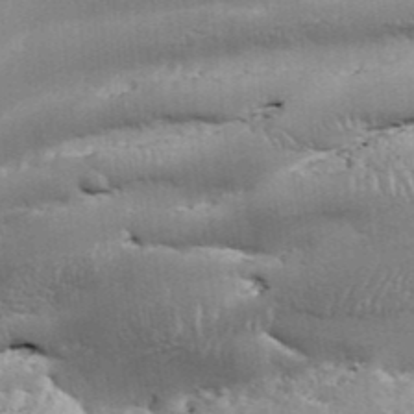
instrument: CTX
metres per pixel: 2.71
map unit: Aa
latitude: 33.2348
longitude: -135.5560
